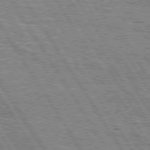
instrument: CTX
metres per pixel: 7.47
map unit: Hpe
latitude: 75.4993
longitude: -154.6868
